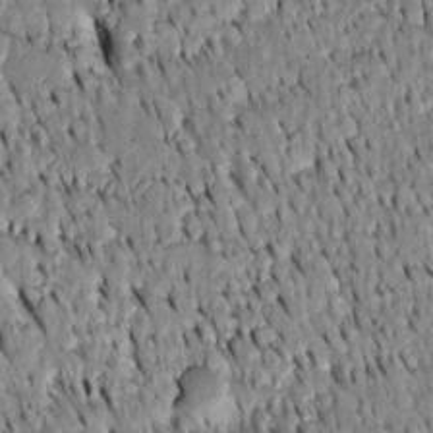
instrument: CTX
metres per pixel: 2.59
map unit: Htu
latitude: -3.8044
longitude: 151.2942
